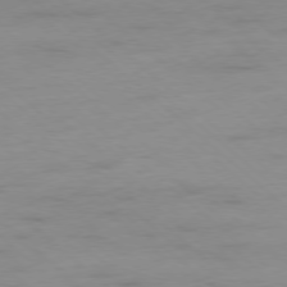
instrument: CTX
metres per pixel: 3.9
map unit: Hpe
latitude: -78.3306
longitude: -20.6113
